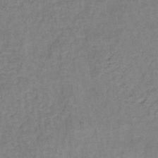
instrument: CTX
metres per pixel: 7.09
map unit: lHb
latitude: -38.5196
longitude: 61.5021
